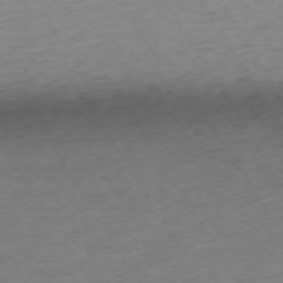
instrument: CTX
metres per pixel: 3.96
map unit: Ap
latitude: -73.1431
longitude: -68.8002
